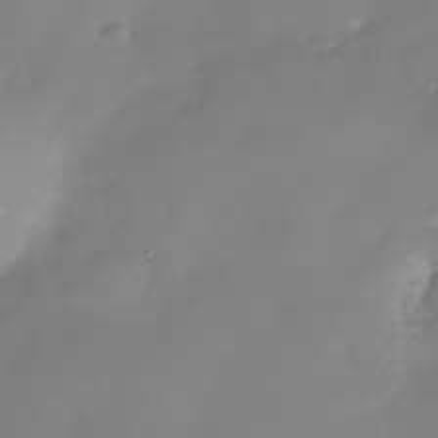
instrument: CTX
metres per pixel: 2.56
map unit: Nhe
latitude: -37.1242
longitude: -113.3670
